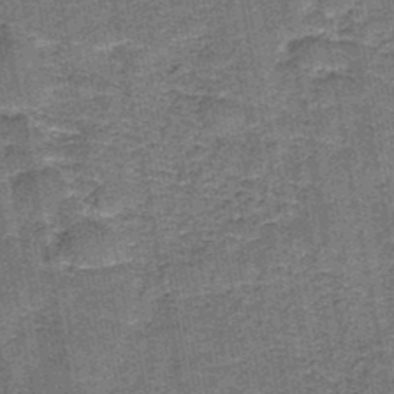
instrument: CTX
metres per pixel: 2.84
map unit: HNb
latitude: -36.1605
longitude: 51.5210
